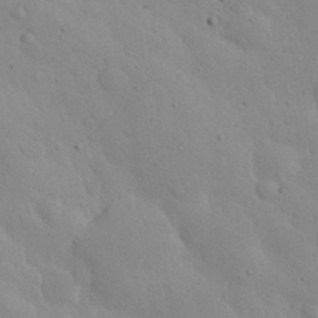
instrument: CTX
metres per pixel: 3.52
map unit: Nhu
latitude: 23.8961
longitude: -72.4601
